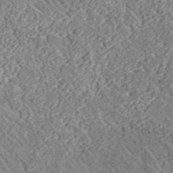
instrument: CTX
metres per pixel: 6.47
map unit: lHvf
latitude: 37.6127
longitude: -91.6316
